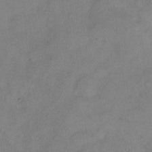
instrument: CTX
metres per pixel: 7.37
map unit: Hto
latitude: 6.4601
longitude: -61.9717
